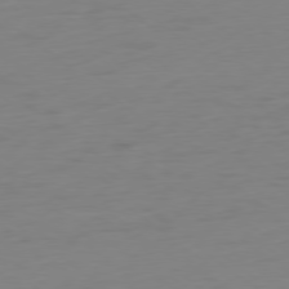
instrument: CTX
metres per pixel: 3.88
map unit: Ap
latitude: -78.7463
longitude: -66.0633
